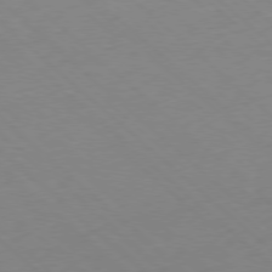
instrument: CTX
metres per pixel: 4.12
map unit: Hpe
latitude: -78.2550
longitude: 13.7667
